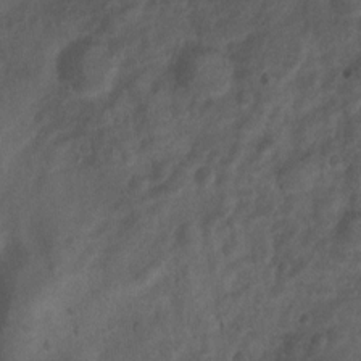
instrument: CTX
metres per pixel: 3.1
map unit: Nhu
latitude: 6.3656
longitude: -23.0836
